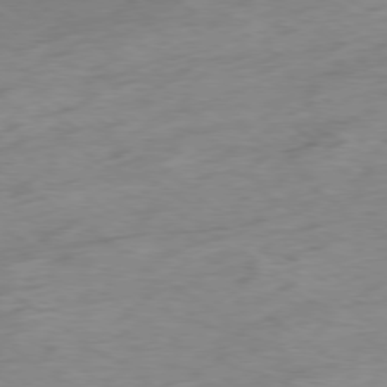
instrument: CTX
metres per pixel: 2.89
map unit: Hpe
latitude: -78.5951
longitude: -16.8380
